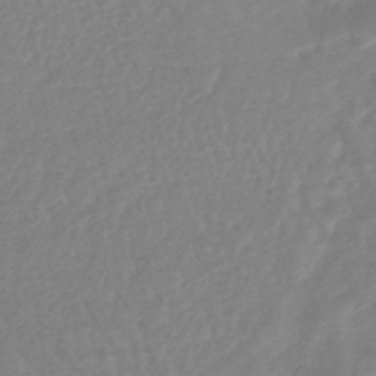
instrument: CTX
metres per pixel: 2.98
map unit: eHb
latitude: -45.9556
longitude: 84.3495
